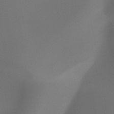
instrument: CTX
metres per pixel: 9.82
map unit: HNhu
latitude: -47.6155
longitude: 30.2928
